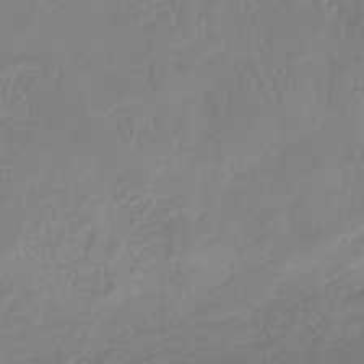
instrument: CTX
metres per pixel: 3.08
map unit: lHb
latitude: -40.8408
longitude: 67.4832
